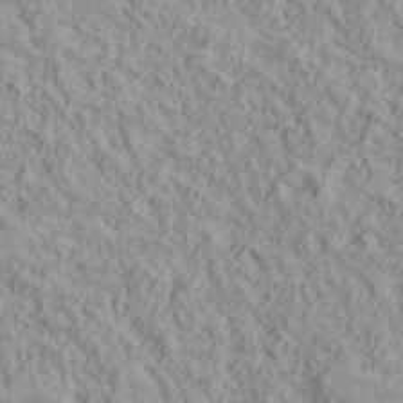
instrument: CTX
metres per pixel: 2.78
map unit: lHvf
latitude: 38.5735
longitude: -90.8947
